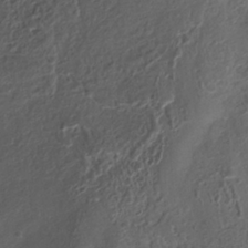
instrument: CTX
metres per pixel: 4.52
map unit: ANa
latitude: -36.5573
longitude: 95.0297
